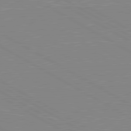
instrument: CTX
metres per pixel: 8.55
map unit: lApd
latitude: 80.5735
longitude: 151.8044
